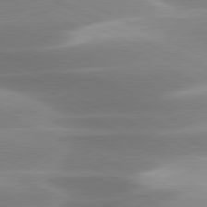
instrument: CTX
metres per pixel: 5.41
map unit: lApd
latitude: 79.8961
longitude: -121.4427
